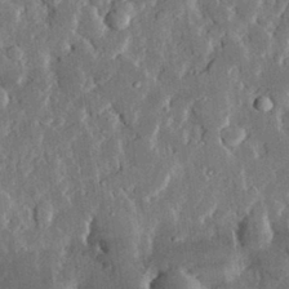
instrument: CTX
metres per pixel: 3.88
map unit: lHvf
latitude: 31.8584
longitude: -89.9528
